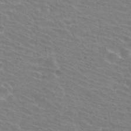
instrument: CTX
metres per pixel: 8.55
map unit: Hto
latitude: 31.5183
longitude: -41.5182
